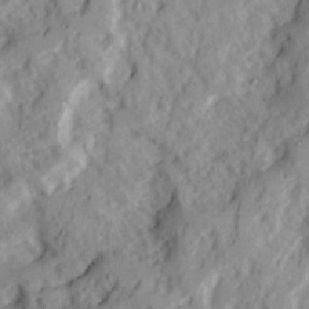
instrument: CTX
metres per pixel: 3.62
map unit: Ave
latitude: 22.2333
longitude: -131.4238
